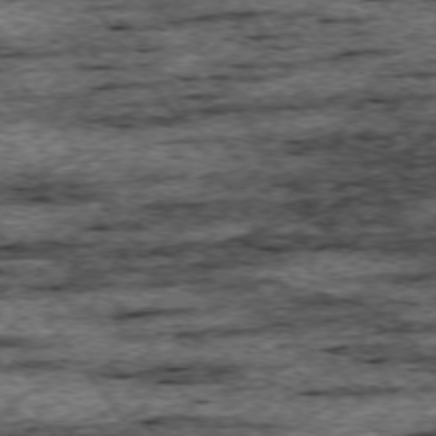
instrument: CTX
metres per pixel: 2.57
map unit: Ap
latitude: -74.6897
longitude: -88.1389
